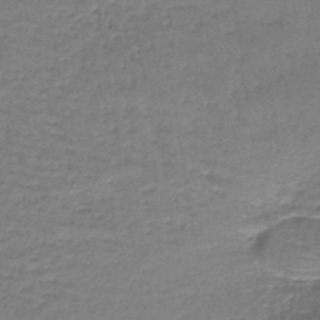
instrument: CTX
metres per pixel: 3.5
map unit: lHb
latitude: -43.3509
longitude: 58.9919
